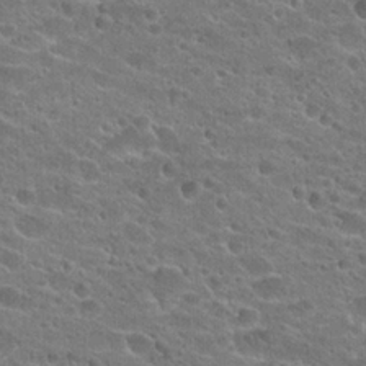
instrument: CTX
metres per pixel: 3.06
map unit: Hto
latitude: 23.8205
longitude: -43.5560
